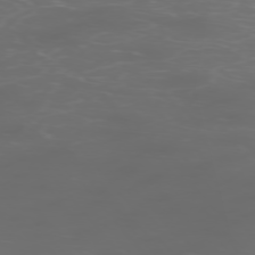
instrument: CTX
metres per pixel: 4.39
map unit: Hpe
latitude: -75.9745
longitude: -10.8380
